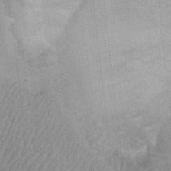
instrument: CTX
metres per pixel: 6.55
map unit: Ht
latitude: -1.7667
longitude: -15.7639
